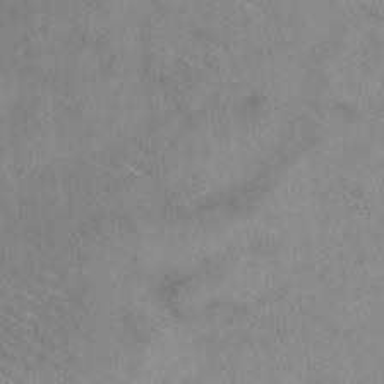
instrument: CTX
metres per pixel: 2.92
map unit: Hto
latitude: 6.3845
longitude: -62.1389
